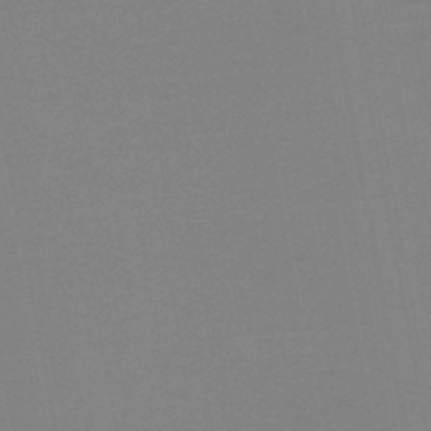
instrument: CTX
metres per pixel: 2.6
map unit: HNb
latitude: -45.9367
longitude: -44.2711
